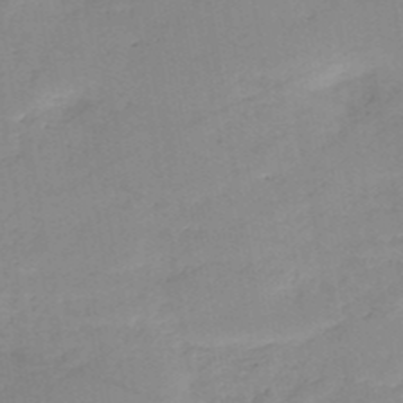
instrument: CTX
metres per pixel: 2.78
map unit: HNb
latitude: -49.7856
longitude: -39.8394
